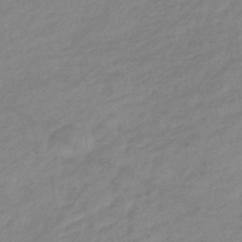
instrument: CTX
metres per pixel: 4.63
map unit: eHb
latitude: -41.1998
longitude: 84.2172
